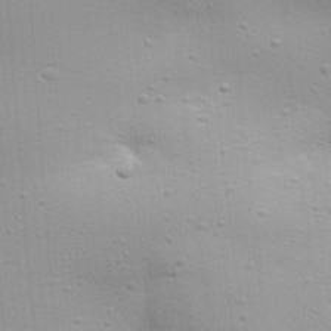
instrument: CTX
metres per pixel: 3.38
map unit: Aa
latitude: 32.0255
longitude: -133.5749
